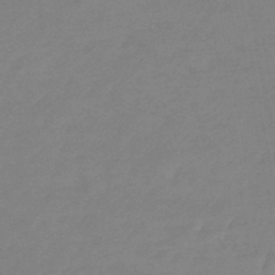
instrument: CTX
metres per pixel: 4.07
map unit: eHb
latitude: -45.9367
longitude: 84.1794
